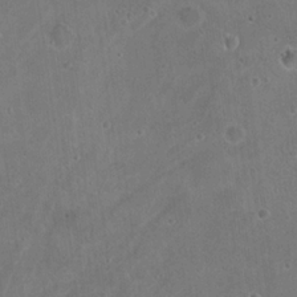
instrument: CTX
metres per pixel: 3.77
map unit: Nhu
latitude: 17.9717
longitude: -33.8772
